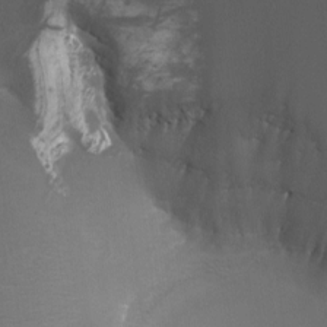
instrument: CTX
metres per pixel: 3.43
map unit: Nhu
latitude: -7.9556
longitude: -91.7450
